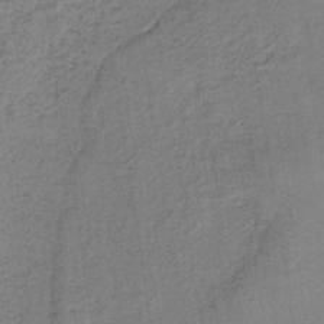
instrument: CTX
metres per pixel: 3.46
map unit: HNb
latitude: -38.5952
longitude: 50.3117
